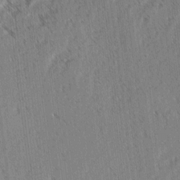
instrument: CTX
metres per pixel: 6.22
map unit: lAvf
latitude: -3.6154
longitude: -114.0822
